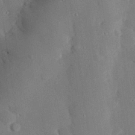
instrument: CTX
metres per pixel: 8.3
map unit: eHh
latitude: 29.6883
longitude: -81.0269
